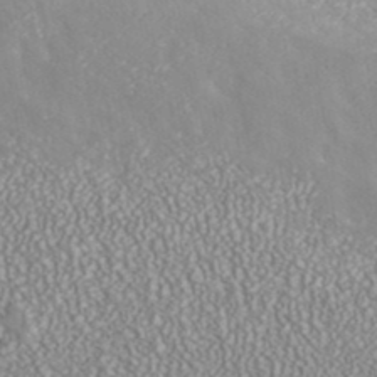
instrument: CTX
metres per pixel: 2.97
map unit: ANa
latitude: 41.9150
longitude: 28.6330
